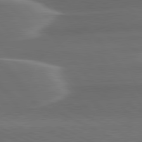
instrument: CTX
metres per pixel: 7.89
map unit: lApd
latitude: 79.8961
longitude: -113.5182
